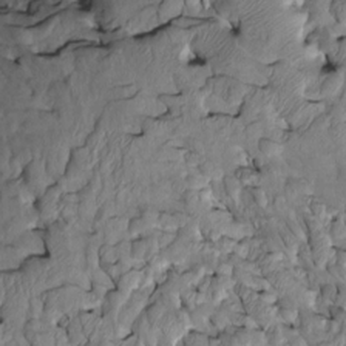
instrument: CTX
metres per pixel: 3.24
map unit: Htu
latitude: -2.8408
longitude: 149.6344
